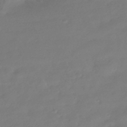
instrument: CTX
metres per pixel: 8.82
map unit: HNhu
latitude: -42.4062
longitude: 92.1039
